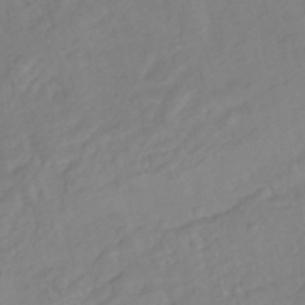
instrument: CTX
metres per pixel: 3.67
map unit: HNhu
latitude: -44.5952
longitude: 103.2565
